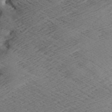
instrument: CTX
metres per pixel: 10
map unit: Aa
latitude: 7.6505
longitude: -140.0822
